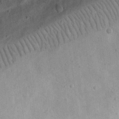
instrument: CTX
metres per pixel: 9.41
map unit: eHh
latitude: 23.7261
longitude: -68.7624
